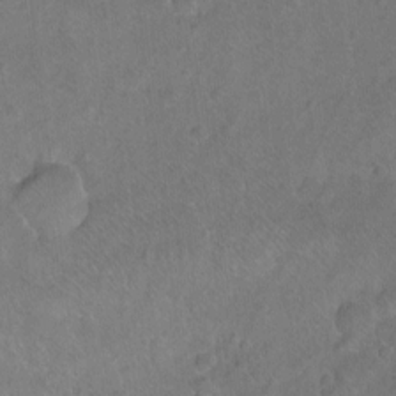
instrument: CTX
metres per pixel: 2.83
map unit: Ht
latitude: -6.8219
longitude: -36.9703
